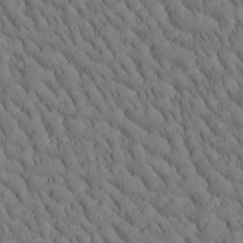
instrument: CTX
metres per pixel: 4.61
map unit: Htu
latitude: -4.5196
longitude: 173.4643
